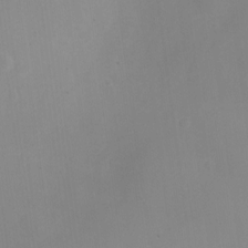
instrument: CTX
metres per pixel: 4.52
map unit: Nve
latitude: -22.9353
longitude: 106.9542
